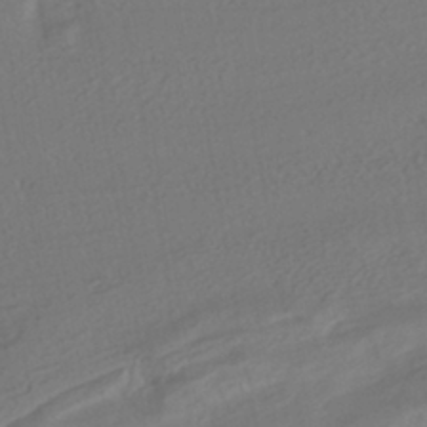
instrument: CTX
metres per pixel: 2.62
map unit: HNhu
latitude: -42.2172
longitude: 104.7841
